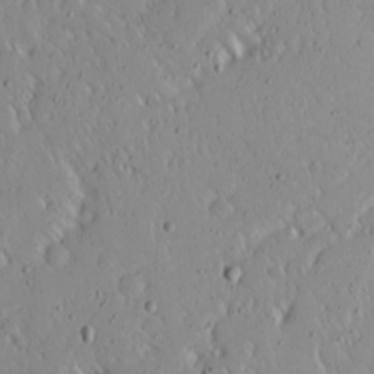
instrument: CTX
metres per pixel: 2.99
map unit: Ave
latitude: 15.3482
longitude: -140.5734
